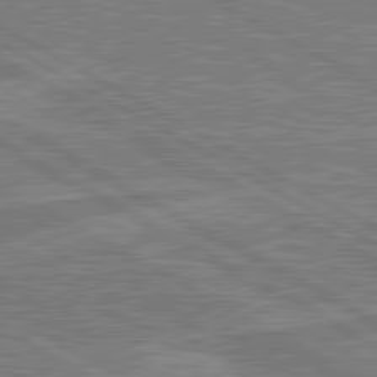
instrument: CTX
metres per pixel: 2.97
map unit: lApd
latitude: 80.8191
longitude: -170.7246
